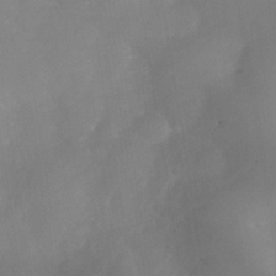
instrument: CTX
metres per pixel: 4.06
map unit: Nhe
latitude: -36.7841
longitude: -113.1970
